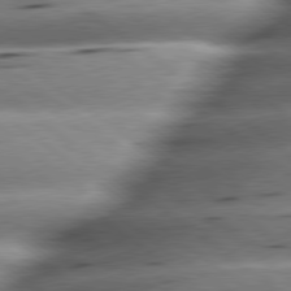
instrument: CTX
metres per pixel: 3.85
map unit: lApd
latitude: 79.3104
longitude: -141.0836
